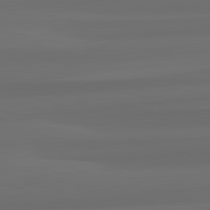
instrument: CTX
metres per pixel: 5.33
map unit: lApd
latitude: 82.3656
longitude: -172.6301
